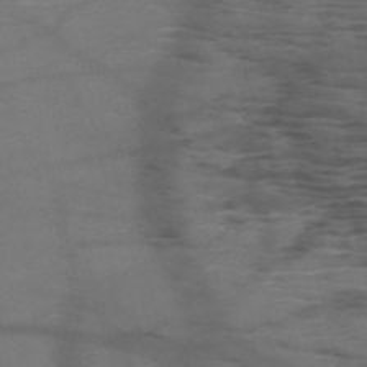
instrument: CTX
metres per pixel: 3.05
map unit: HNb
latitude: -51.5966
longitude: -46.0255
